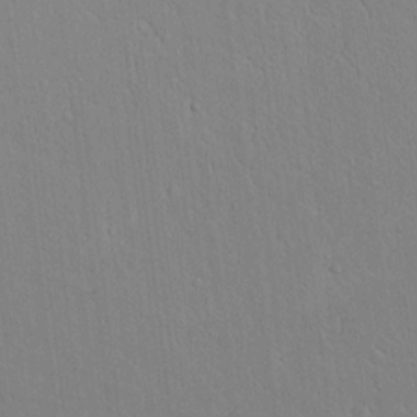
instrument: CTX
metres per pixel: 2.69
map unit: lAvf
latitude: 8.5357
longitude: 168.7274
